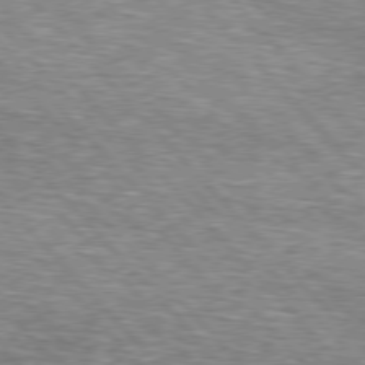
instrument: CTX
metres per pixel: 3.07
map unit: lApd
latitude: 76.6490
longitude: -74.6679
